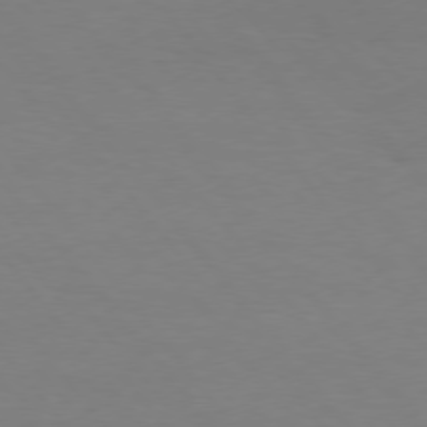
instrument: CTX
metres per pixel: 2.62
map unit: Hpe
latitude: 75.5182
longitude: -140.9324
